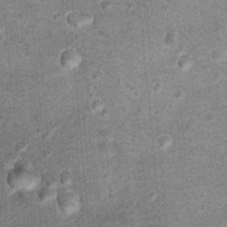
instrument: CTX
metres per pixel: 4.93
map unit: Hto
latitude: 15.2537
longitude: -35.1403
